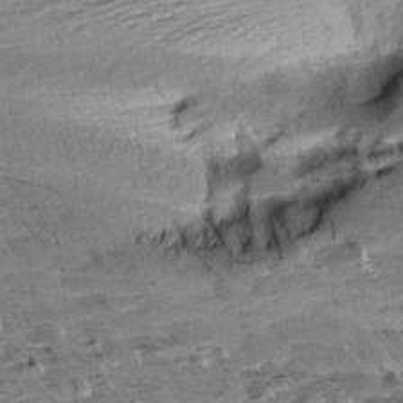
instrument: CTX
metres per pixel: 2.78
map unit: Aa
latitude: 10.2145
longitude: -141.2914
